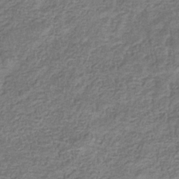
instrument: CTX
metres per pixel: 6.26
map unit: eHb
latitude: -32.9920
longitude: 74.4818
